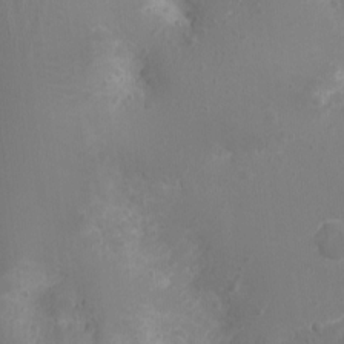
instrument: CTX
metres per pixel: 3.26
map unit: Ht
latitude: -3.4643
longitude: -16.2145
